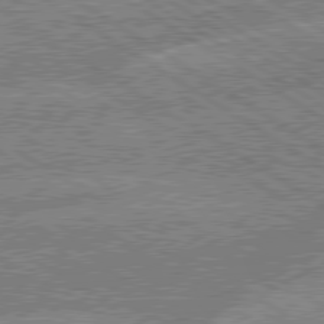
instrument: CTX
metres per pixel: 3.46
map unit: lApd
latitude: 79.4427
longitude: -162.7058
